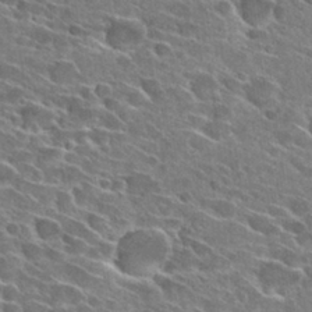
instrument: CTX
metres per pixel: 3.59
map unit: Hto
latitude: 28.8002
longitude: -43.1970
